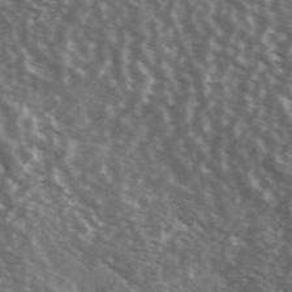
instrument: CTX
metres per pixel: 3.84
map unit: Ave
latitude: 39.5182
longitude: -108.7057
